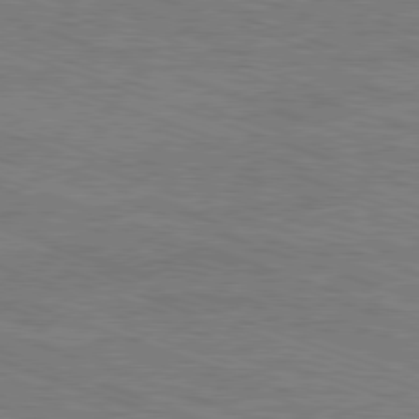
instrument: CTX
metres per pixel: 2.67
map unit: Ap
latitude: -81.7856
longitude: -73.6883
